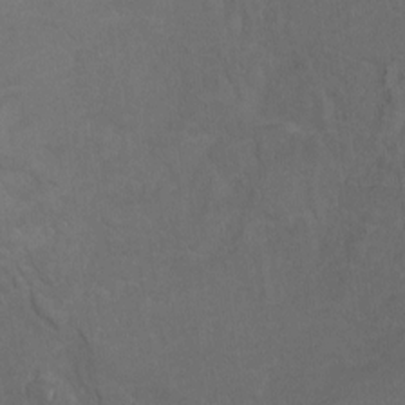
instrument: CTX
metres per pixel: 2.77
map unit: Ht
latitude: 0.0255
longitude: -38.2900
